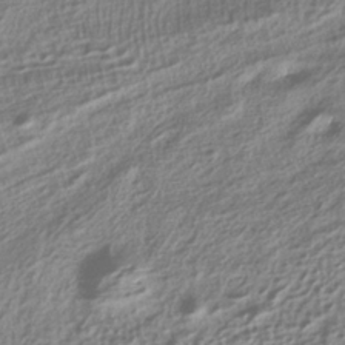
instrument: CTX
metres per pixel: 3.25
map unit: ANa
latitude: -37.8233
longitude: 94.3495
